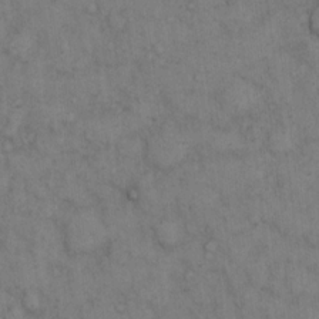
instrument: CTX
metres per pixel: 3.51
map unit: eHh
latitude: 12.4979
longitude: -62.8947
